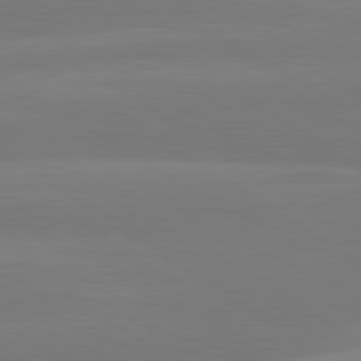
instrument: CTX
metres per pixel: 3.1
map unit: lApd
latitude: 79.7261
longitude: -149.6316
